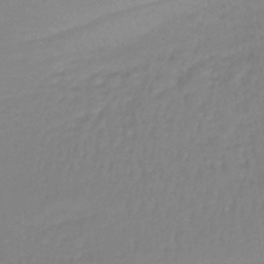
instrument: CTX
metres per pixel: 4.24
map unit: lHb
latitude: -42.3684
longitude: 59.2753
